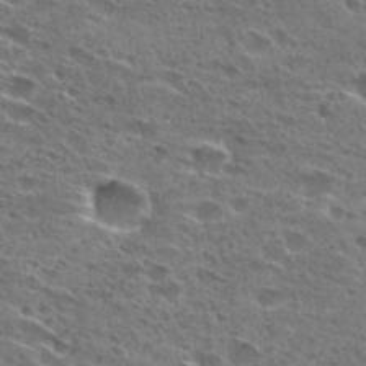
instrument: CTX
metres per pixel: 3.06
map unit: Hto
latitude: 27.4427
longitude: -45.7638
